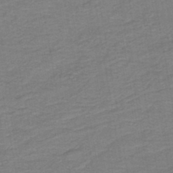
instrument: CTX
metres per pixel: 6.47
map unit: HNb
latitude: -45.8800
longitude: 52.1227
